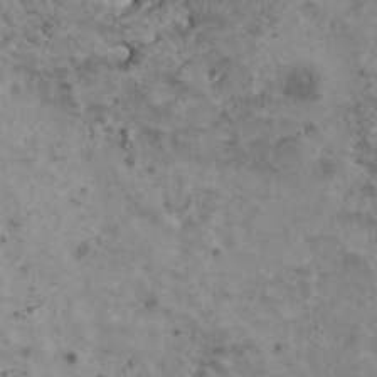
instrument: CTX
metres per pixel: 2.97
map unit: HNhu
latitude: 3.5371
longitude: 4.4629
